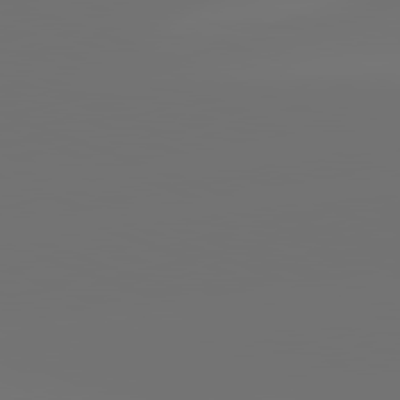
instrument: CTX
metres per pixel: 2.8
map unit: lApd
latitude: 82.0822
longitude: -154.2333
